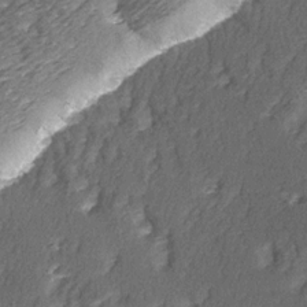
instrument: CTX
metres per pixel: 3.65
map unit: Ave
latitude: 15.6694
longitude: -104.2334
